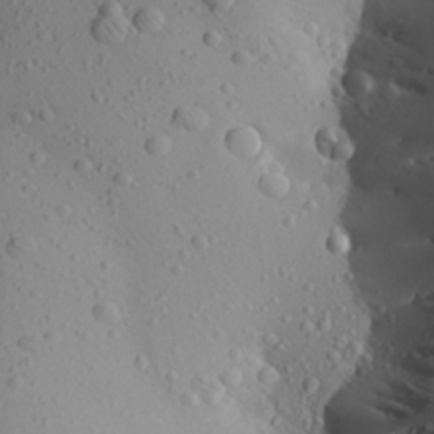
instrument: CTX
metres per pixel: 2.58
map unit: Aa
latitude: 24.3845
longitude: -144.2711
